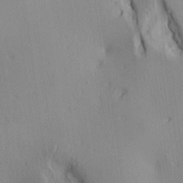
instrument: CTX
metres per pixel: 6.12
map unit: lAa
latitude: 5.9150
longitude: -114.3656
